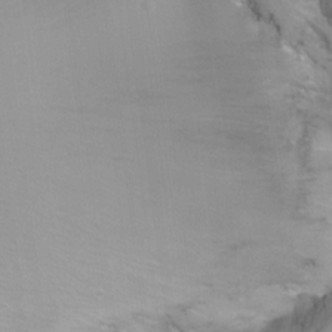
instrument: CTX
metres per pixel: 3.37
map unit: Ht
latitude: -7.7099
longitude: -35.2914
